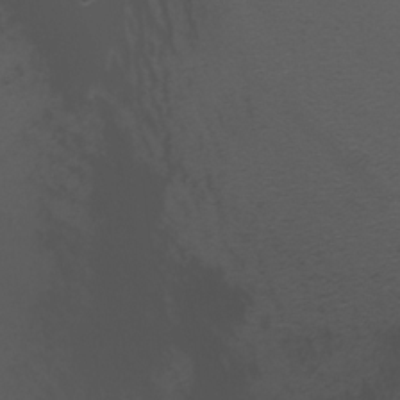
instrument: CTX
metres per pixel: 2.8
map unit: Nhu
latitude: -7.1053
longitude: -91.4049
